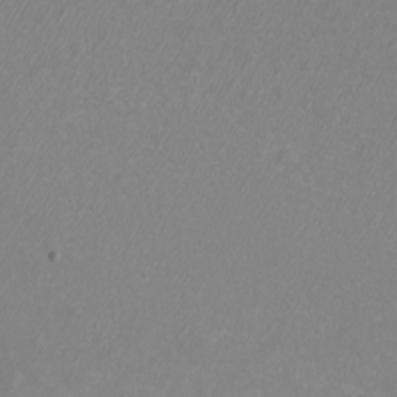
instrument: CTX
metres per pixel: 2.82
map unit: eHh
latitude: -7.2187
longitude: -76.1200
